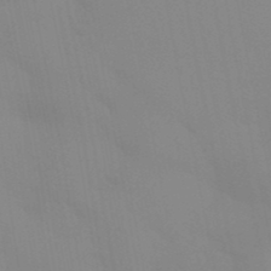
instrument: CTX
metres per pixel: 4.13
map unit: Aa
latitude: 32.5357
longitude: -145.8772
